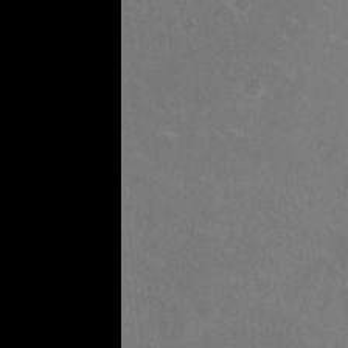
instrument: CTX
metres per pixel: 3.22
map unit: HNhu
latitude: -2.7652
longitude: -1.2348
